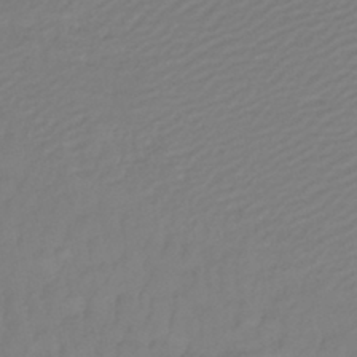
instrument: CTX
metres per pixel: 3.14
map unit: lHb
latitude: -42.6518
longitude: 77.7478
